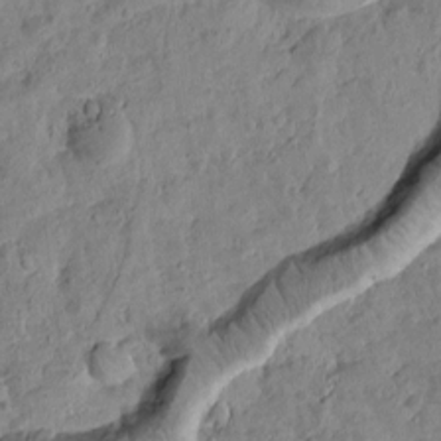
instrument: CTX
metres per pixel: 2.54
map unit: Htu
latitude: 1.9528
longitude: 178.1228
